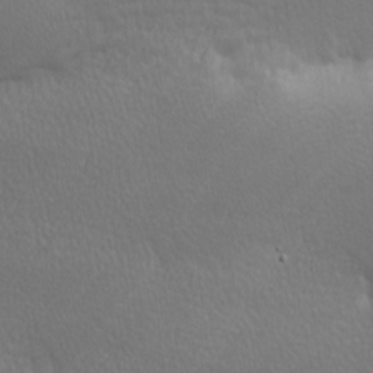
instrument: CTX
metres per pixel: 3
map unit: lAa
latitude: -10.1606
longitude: -125.7071
